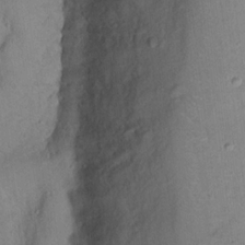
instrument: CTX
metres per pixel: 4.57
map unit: Hto
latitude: 16.0822
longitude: -37.1970
